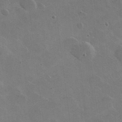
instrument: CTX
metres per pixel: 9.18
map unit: lHvf
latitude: 36.1011
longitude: -91.5938
